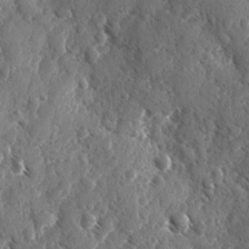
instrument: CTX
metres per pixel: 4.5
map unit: Ave
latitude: -10.4440
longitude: -119.0269
